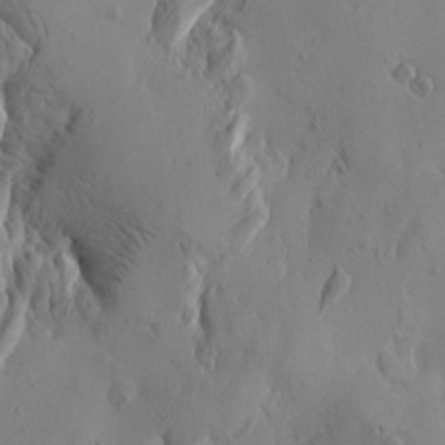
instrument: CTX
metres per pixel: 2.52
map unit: Htu
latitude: -1.4644
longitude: -177.1592
